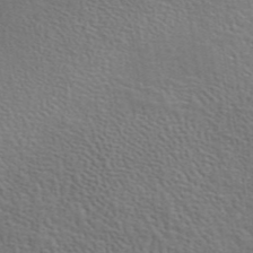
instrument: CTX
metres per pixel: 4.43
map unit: eAb
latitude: 43.9339
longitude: 112.0472
